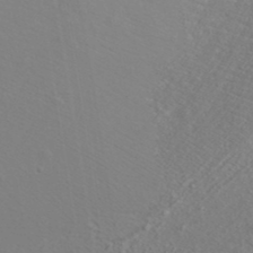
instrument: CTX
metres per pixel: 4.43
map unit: ANa
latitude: 39.1025
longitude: 21.0297
